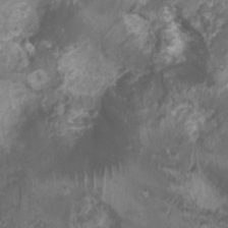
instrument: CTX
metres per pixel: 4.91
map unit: Nhu
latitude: 6.7246
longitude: -20.6301
